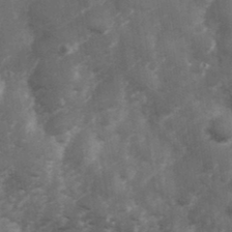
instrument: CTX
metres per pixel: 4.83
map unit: Hve
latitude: 33.2348
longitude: 150.9731
